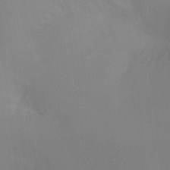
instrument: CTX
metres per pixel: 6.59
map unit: Ht
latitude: -11.5966
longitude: -45.6694
